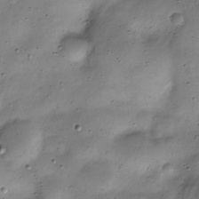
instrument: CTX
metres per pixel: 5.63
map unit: Nve
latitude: -23.2565
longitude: 106.4818
